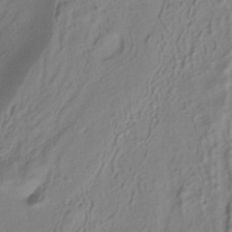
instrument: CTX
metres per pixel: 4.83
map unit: ANa
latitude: -39.1053
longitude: 95.4454
